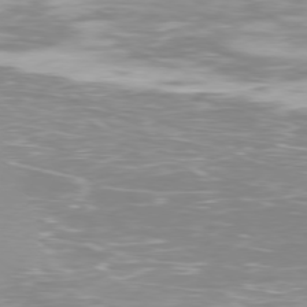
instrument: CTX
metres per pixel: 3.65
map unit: Ap
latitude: -79.1620
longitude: -66.8946
